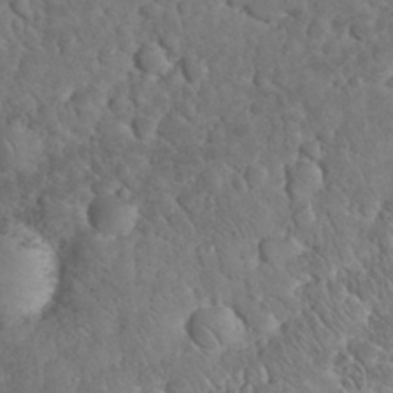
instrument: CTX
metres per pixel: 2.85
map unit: eHh
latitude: 33.5182
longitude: -65.1025
